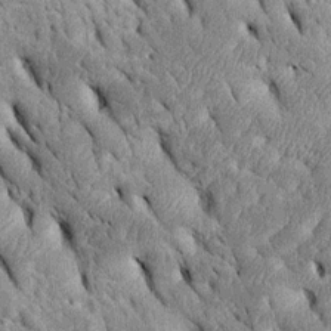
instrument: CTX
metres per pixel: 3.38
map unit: Htu
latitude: -2.2928
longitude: 151.6910
